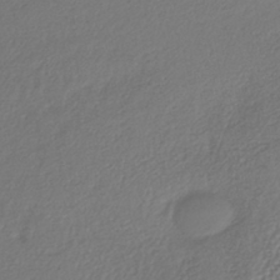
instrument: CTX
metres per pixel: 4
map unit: lHb
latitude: -39.6344
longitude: 70.6519
